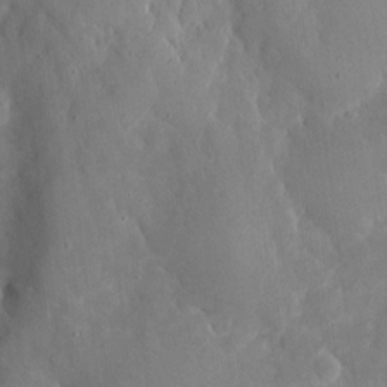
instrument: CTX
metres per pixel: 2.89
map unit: eHh
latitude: 5.5560
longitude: -70.1578
